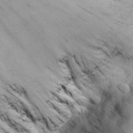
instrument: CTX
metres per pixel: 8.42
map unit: Nhu
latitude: 26.6491
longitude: -71.1781
